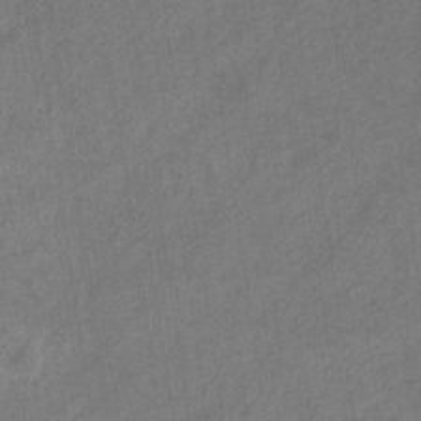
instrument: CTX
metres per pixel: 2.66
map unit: eHb
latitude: -31.7477
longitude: 71.5399
